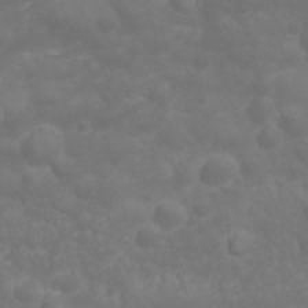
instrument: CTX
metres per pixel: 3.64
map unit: Nhu
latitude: 23.4993
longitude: -61.0836
